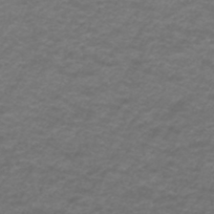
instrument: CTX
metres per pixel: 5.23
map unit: ANa
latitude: 39.2537
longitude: 24.0283
